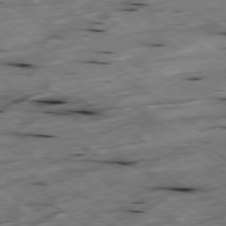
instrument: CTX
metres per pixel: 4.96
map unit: Hpe
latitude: -78.6707
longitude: -21.5560
